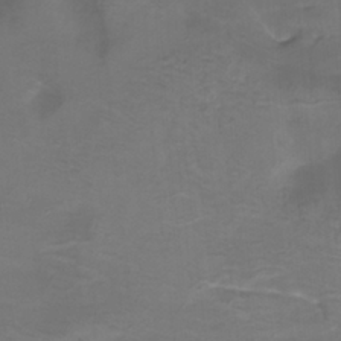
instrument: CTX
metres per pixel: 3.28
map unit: Nhu
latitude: -9.8800
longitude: -76.8380
